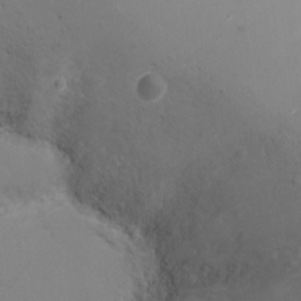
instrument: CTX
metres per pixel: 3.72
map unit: Ht
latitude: -16.7464
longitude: -40.0822
